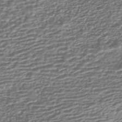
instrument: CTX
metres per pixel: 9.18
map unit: HNhu
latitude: -43.7855
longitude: 98.6329
